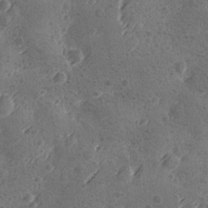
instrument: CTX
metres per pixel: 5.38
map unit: Ave
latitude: -9.1809
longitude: -118.5923
